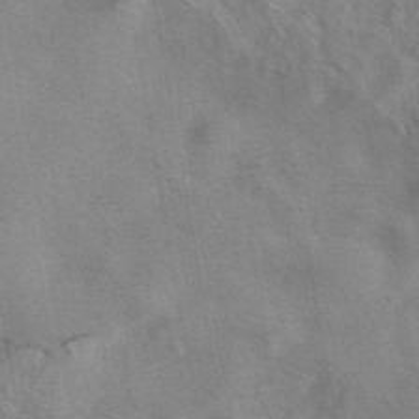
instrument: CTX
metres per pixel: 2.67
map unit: eAb
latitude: 41.7827
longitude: 103.0486
